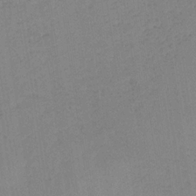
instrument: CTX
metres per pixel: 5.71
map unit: HNb
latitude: -33.8989
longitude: 63.6344
